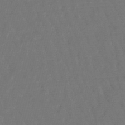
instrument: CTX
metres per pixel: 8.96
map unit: lHb
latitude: -47.8800
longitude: 80.0283
